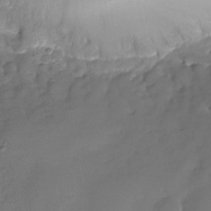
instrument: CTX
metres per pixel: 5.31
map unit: Nhu
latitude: -28.9542
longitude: -60.5923
